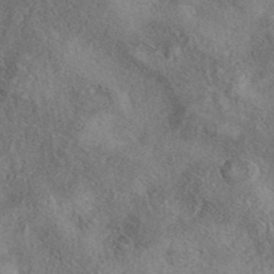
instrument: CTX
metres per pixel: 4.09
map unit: eAb
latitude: 40.4601
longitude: 107.7478
